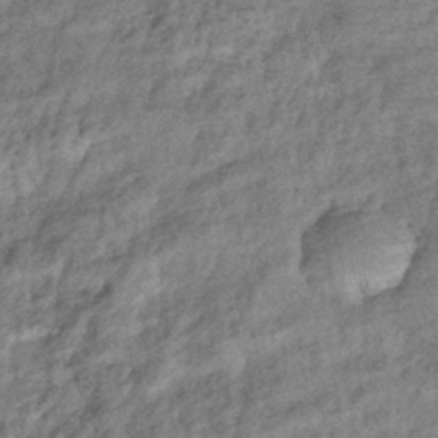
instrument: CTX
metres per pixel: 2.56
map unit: eHb
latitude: -39.7478
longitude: 80.9542
